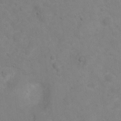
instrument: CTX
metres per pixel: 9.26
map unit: Hto
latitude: 2.9513
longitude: -35.5560
